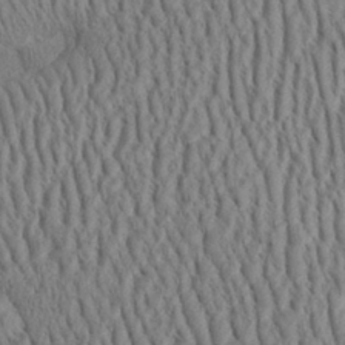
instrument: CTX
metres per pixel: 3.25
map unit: Aa
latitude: 31.1781
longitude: -142.3278
